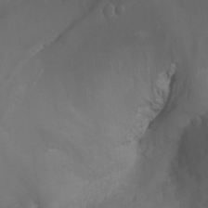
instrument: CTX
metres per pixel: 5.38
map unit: Aa
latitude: -13.4832
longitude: -67.2159
